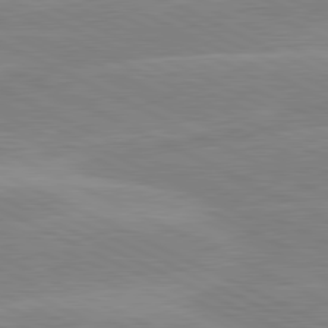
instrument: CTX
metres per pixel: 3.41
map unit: lApd
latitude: 81.0836
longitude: -128.1389
